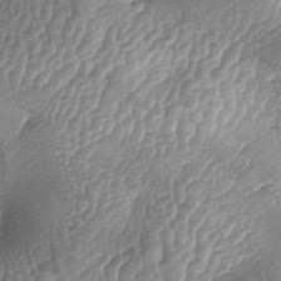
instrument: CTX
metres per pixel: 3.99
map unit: lAa
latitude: -5.8800
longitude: -128.1011
